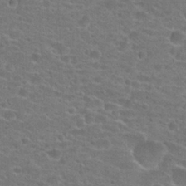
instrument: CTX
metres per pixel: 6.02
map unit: Hto
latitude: 22.3845
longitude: -43.8017
